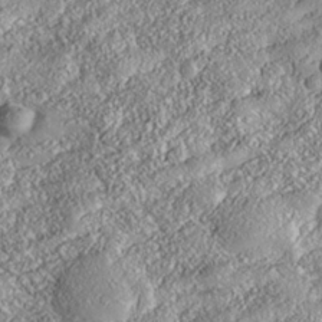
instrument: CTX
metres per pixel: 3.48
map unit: Nhe
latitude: -37.5777
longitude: 138.1039
